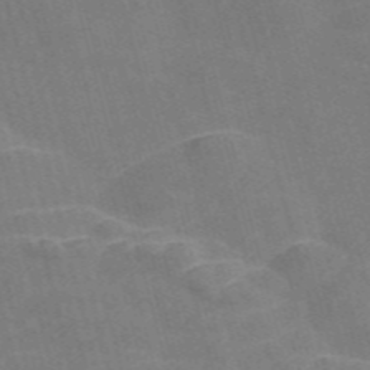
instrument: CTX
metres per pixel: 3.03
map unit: Nve
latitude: -57.6344
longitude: 55.1809
